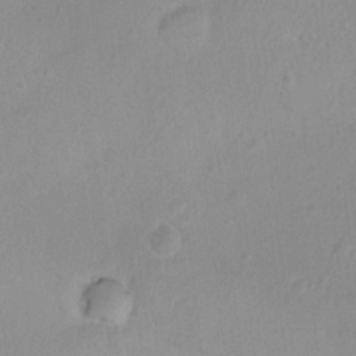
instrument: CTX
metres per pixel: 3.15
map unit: Ht
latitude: -9.1620
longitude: -22.5357
